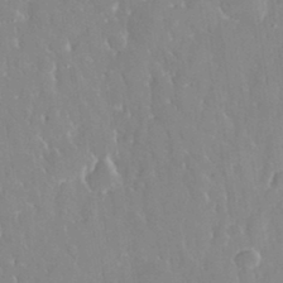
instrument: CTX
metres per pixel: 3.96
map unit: eHh
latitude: 33.1970
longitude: -60.0255
